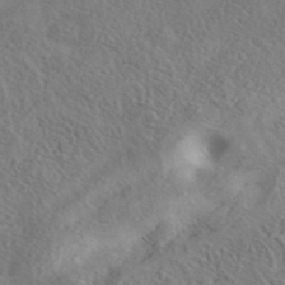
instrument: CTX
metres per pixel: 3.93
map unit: eAb
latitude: 40.7435
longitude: 104.9164
